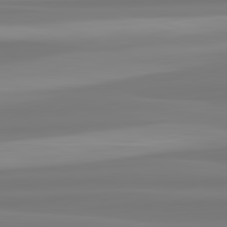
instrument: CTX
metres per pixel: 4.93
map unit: lApd
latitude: 82.8191
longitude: 172.5574
